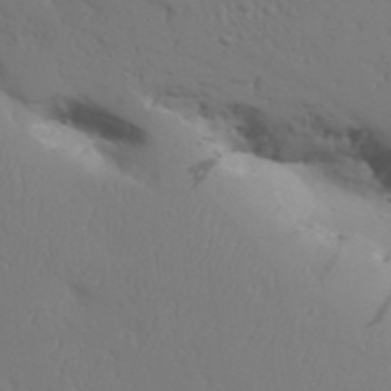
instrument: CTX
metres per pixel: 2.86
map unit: Aa
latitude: 32.0255
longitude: -143.4804
